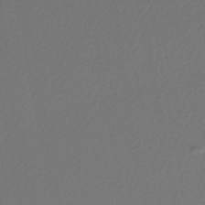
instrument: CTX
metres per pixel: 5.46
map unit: HNhu
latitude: -46.9919
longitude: 103.6155
